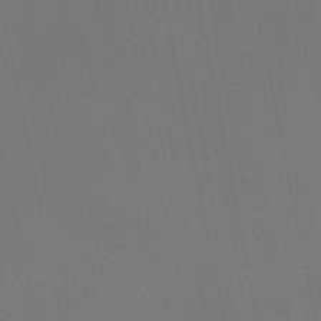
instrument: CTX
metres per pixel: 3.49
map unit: lHb
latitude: -47.2187
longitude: 61.3132
